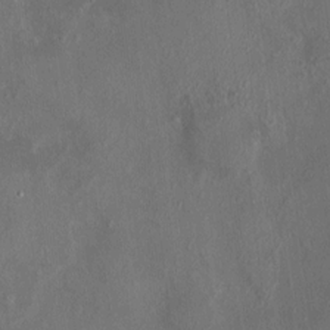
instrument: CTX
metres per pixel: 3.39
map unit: HNhu
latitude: 5.8205
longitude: 7.0675
